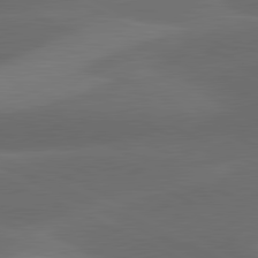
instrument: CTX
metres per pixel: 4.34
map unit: lApd
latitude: 81.3482
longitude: 126.7841
